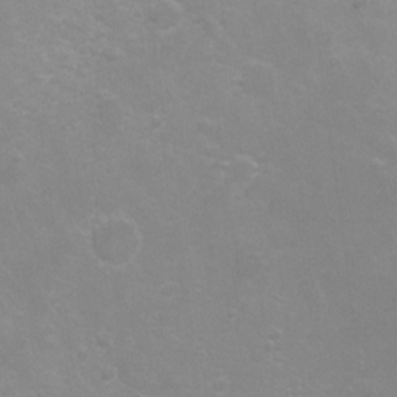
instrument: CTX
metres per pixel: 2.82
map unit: Hto
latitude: -7.2187
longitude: -38.6490
